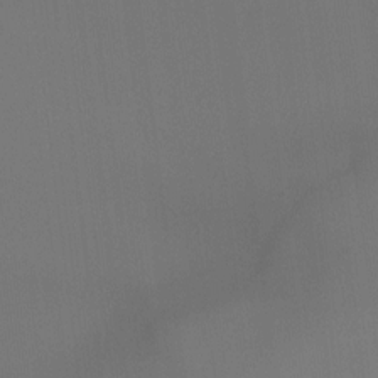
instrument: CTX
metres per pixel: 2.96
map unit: Htu
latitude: -12.6896
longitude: -49.0081
